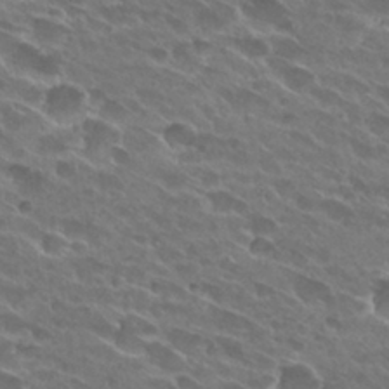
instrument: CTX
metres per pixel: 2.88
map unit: Hto
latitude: 27.6694
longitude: -42.3656
